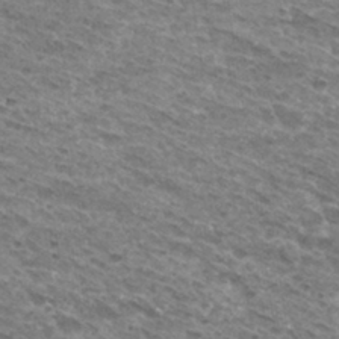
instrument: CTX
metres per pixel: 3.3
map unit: Hto
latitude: 31.6694
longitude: -46.4979
